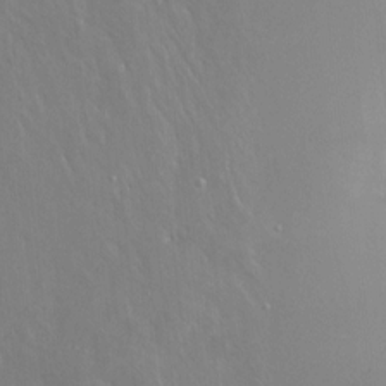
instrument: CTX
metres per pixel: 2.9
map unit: Hto
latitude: -7.9367
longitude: -46.3468
